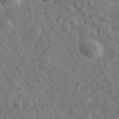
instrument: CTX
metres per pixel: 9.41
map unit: Ave
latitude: 38.8191
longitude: -106.6679
